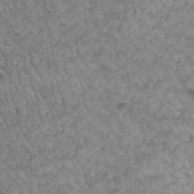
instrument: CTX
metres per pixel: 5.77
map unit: Hto
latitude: 33.2348
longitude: -49.7450
